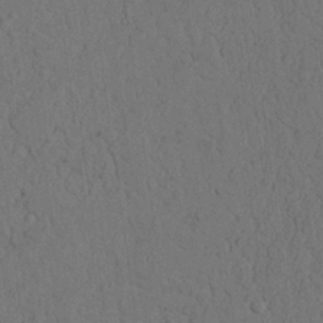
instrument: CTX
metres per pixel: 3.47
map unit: Nhu
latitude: 20.9136
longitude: -75.8772
